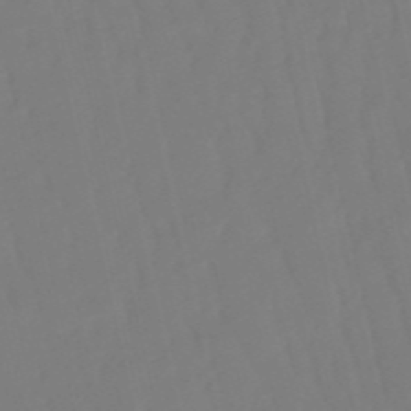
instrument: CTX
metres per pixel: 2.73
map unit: eHb
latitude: -50.4251
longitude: 76.6141
